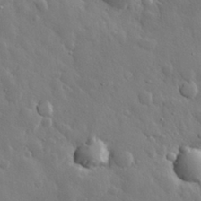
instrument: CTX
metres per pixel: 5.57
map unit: eHh
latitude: 29.8772
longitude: -78.6680
